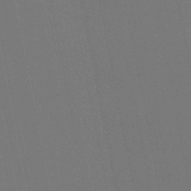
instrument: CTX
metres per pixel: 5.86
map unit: HNb
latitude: -50.8975
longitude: -47.3104
